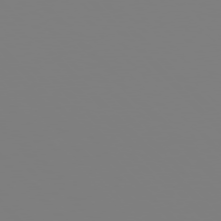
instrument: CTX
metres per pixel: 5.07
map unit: Hpe
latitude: 77.0458
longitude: -161.5560
